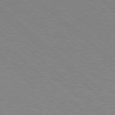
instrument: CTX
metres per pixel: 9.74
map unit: Hpe
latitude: 78.0633
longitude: -154.1389
